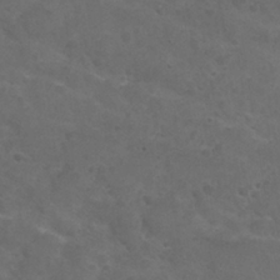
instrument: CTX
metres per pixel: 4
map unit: Nhu
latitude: 25.9906
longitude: -51.6127
